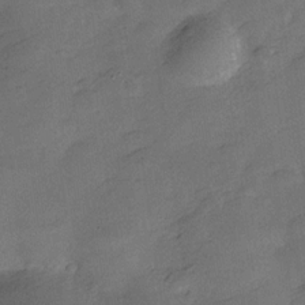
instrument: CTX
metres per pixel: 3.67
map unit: Hve
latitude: -27.7855
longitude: 92.4629
